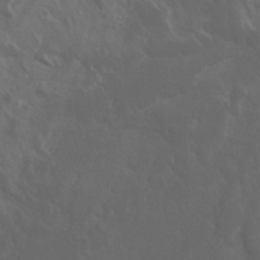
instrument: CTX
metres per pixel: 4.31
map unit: Nhu
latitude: -8.8975
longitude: -78.8380
